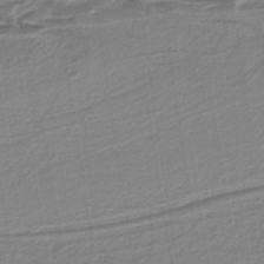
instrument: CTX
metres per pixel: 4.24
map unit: lHb
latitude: -37.5966
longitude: 56.7841
